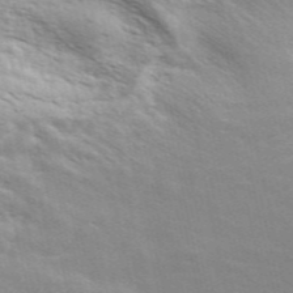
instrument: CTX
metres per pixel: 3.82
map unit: ANa
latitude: 49.4804
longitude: -79.7828
